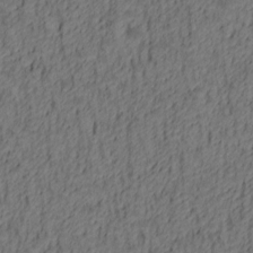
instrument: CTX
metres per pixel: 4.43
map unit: lAa
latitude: 4.6113
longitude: -114.6112
